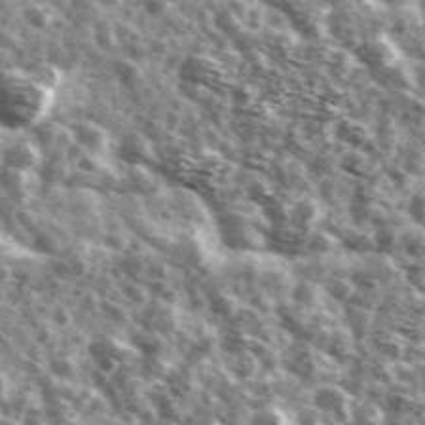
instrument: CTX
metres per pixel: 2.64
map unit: Ave
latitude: 41.1970
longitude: -106.3089
